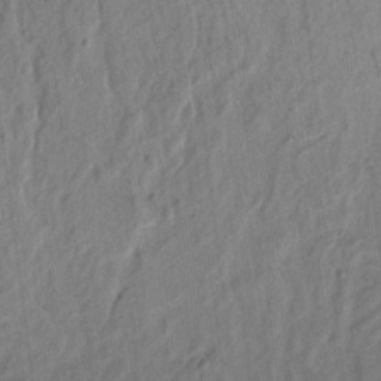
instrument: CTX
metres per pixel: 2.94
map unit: lAvf
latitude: 7.5371
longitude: 164.9920
